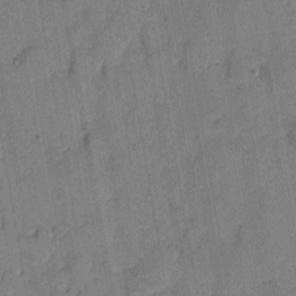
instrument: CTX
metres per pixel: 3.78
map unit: eHh
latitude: 7.9339
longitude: -66.1955
